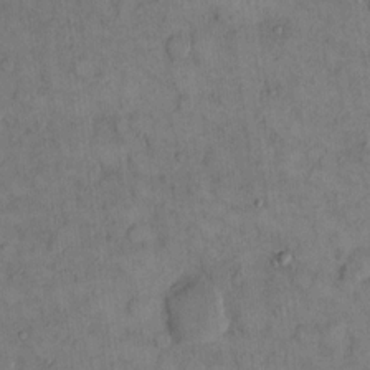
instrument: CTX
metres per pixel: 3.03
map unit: eHh
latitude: 14.3657
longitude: -67.7449
